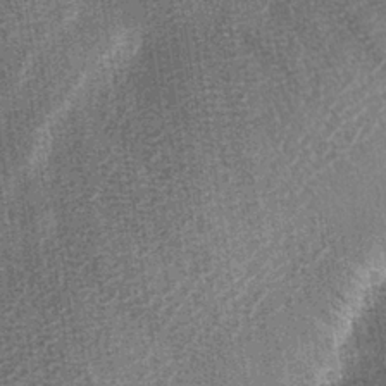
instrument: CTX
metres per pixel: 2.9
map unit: lAa
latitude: -3.8233
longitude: -129.2159
